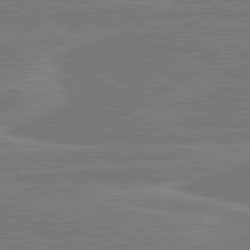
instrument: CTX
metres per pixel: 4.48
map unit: lApd
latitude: 81.0080
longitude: 168.0661
